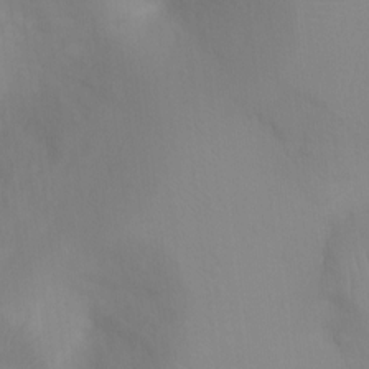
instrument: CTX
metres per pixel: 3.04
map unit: Ht
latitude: 3.5560
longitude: -28.7435
